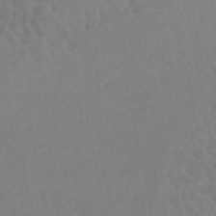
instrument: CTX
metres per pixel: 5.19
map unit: HNb
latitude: -52.7085
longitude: -51.1781
